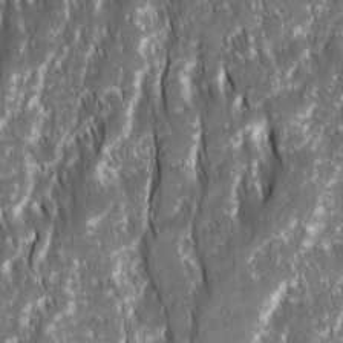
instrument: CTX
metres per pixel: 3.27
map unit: Ave
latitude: 15.1970
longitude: -134.1200
